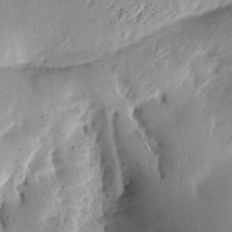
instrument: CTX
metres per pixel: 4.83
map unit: Aa
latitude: 13.2159
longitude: -141.3103
